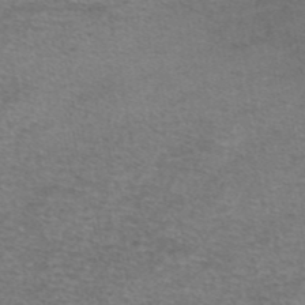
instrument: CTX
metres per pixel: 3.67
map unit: eAb
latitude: 45.5182
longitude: 102.5574
